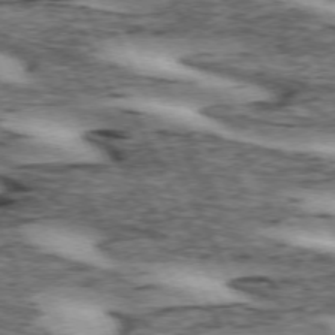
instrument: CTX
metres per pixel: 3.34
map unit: lApd
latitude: 72.5357
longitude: -54.6679
